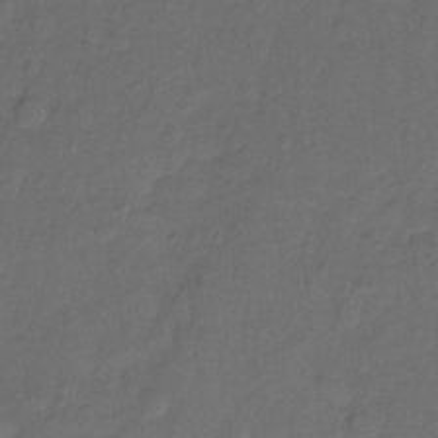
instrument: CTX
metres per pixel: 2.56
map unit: Hto
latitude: -11.3132
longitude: -38.9891
